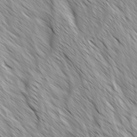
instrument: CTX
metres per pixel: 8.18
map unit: Ave
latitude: -1.5777
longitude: -112.6490
